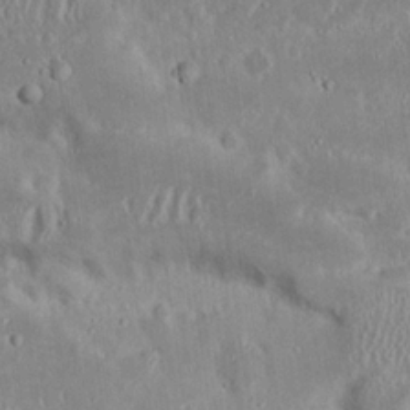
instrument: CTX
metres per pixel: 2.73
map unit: eHh
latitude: 19.6882
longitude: -72.8002
